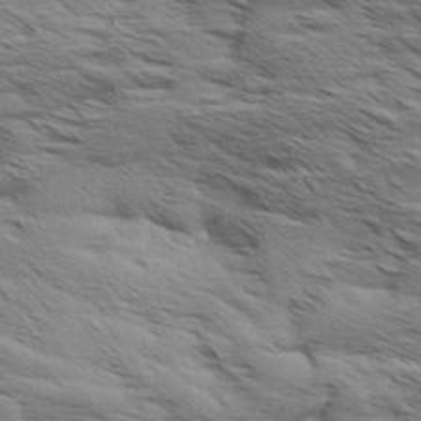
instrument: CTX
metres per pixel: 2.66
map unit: Aa
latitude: 8.0444
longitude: -139.3482
